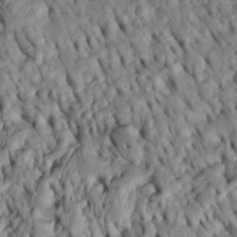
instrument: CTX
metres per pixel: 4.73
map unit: Htu
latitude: -5.7099
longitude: 153.2376
